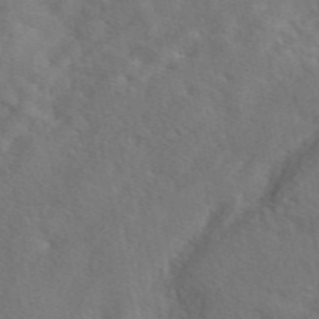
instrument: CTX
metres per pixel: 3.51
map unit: eAb
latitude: 49.5749
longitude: 119.3510
